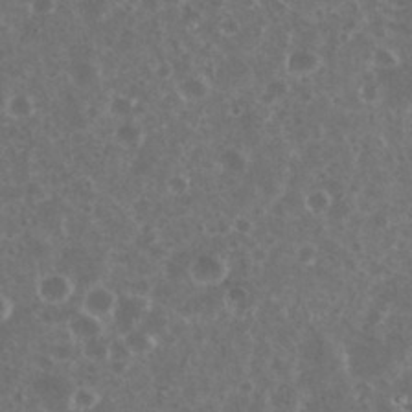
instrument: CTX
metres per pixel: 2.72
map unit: eHh
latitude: 34.4790
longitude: -61.4615
